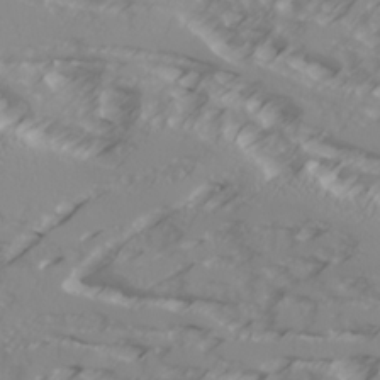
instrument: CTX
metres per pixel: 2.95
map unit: Ave
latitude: 17.7072
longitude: -129.2348
